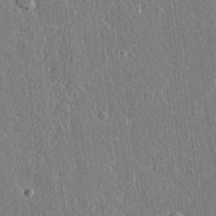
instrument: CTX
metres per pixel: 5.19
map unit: lAvf
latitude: 14.9892
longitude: -128.8191
